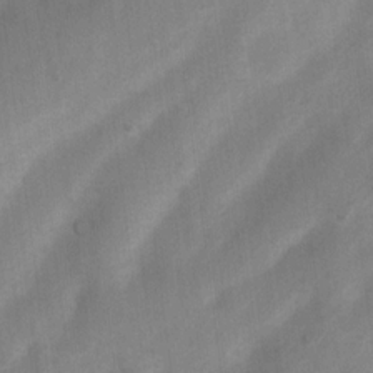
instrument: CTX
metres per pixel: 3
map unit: Nhu
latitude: 8.0444
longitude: -22.3845
